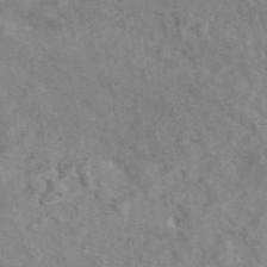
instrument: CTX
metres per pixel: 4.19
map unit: ANa
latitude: 46.1011
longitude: 26.2550
